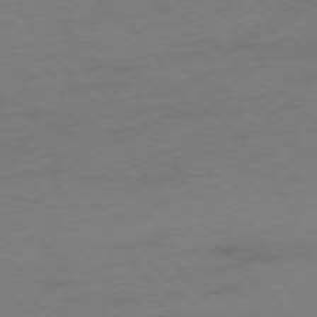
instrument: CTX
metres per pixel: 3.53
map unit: Ap
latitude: -75.4077
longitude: -73.5749
